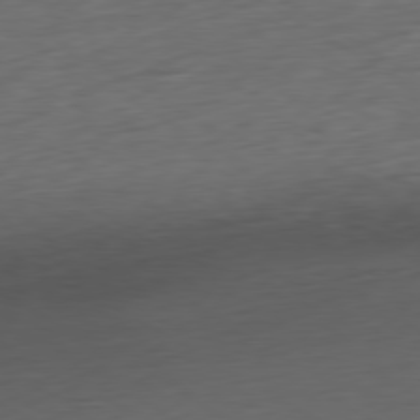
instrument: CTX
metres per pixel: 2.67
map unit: Ap
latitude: -79.6533
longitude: -63.7639
